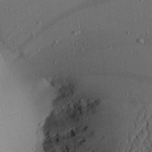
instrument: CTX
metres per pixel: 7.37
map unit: Aa
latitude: 22.1956
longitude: -143.6127
